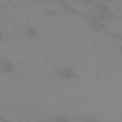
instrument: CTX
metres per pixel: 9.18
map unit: Ht
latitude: -14.4629
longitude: -53.5938
